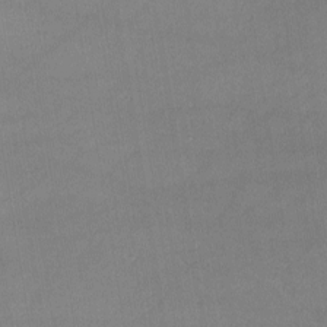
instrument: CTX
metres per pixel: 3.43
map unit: lHvf
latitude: -11.1620
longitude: -101.6694
